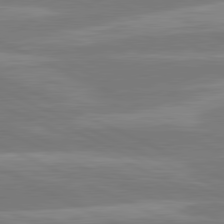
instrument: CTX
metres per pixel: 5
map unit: lApd
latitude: 81.2159
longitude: -135.5938
